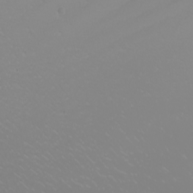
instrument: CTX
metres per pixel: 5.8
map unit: Nhu
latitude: -8.6518
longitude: -95.4427
